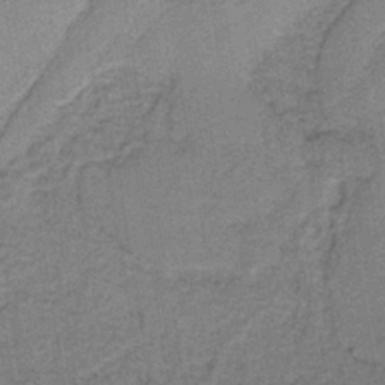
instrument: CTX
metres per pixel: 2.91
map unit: lHb
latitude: -40.4818
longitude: 54.9920
